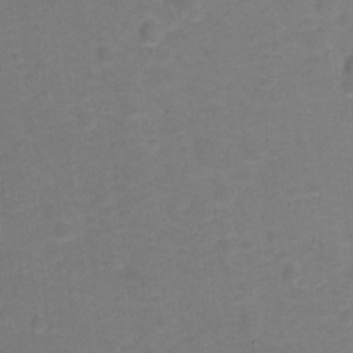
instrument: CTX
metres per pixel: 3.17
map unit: Hto
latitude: -0.4440
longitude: -34.4412
